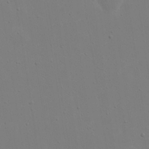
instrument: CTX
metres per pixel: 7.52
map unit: eHh
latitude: 18.3656
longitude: -71.9150
